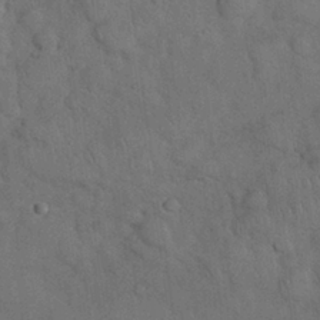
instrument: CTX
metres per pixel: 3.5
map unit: Nhu
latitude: 27.6694
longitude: -69.7639
